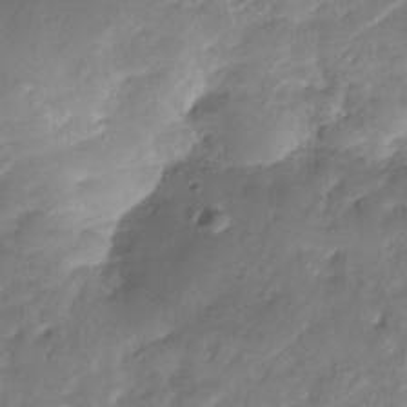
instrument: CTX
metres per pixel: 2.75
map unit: Nhe
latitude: -36.0850
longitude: -179.1026
